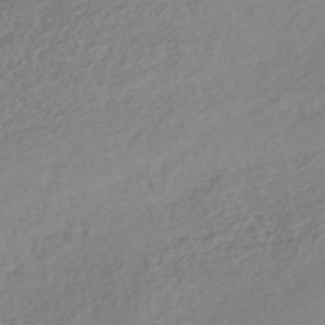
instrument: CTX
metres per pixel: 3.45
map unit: lHb
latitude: -40.1606
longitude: 72.6518
